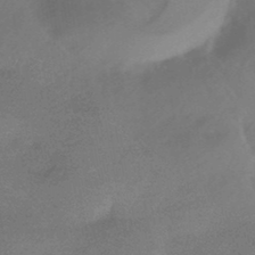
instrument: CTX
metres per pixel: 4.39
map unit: HNhu
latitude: -41.4454
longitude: 92.6896
